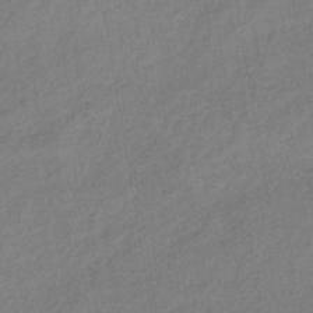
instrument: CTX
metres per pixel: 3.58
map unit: lHb
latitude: -37.5588
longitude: 71.4455
